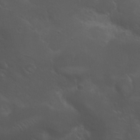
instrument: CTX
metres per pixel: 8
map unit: Nhu
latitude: 24.4034
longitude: -52.8380
